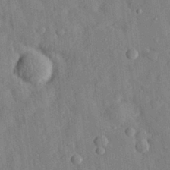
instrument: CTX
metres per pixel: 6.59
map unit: eHh
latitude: 29.4048
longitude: -77.0647
